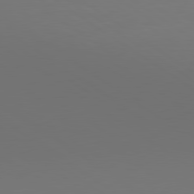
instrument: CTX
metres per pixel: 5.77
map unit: lApd
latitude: 79.7072
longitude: 158.4440
